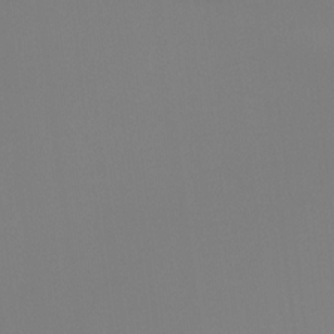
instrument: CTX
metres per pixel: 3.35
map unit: Ht
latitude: -15.3321
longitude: -48.3278
